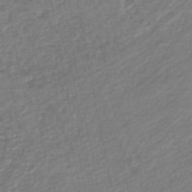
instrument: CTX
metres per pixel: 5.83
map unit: HNb
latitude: -48.8786
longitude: 58.7841
